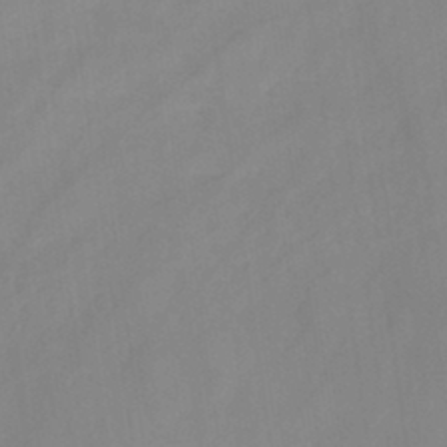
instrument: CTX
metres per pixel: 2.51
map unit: lHb
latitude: -45.1620
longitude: 66.7085
